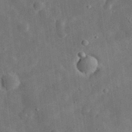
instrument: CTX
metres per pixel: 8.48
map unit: eHh
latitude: 31.1404
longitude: -76.9513
